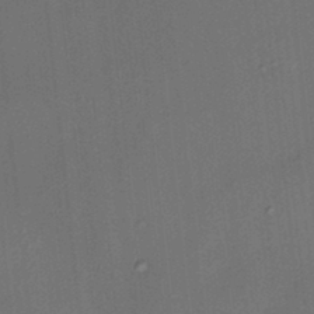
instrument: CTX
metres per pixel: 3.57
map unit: HNhu
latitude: 12.4223
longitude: 10.6519
